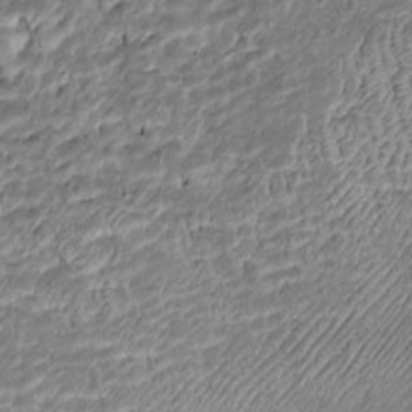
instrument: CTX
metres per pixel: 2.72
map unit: Htu
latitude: -6.4062
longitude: 157.7855
